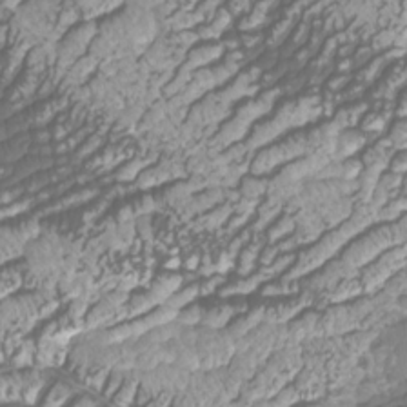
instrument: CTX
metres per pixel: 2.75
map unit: Htu
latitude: -11.1053
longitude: -73.7827
